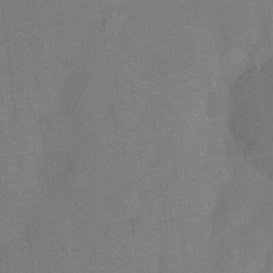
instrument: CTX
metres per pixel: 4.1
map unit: Nhu
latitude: -13.3510
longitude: -24.5923
